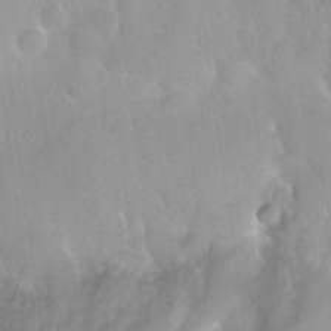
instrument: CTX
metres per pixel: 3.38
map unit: Nhu
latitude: 26.2145
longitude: -56.5545
